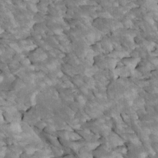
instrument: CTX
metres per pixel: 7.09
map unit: Htu
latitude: 2.2144
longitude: 143.1620
